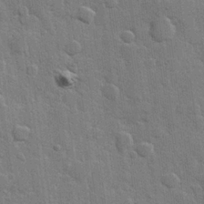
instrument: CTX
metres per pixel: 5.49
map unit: Hve
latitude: 25.8961
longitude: 149.4833
